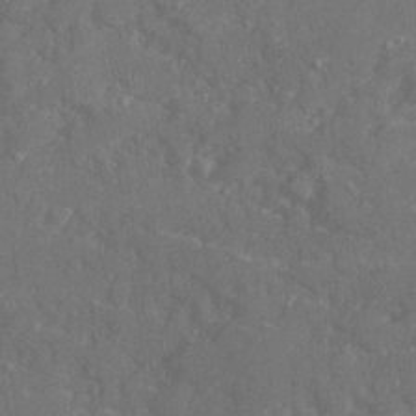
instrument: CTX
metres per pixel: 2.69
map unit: Ave
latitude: 20.3090
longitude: -130.5357
